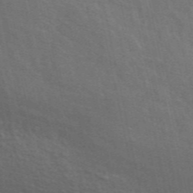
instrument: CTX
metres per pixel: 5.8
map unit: ANa
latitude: 48.6490
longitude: -77.8205
